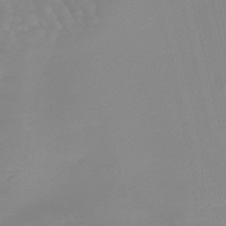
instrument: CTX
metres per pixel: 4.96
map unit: lHb
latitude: -48.0283
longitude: 76.7274
